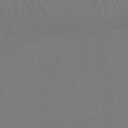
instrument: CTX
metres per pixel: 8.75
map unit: Nhu
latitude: 23.3293
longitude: -63.0459
